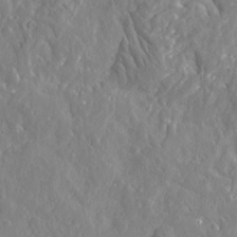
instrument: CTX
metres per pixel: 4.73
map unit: Htu
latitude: -2.8596
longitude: 178.8786
